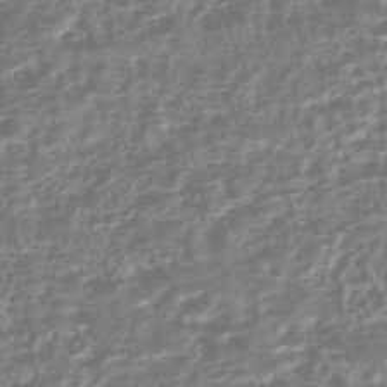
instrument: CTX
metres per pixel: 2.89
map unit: HNhu
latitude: -43.4643
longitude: 106.8786
